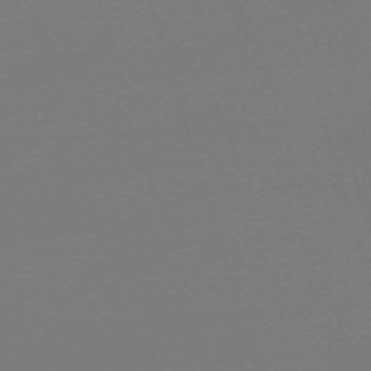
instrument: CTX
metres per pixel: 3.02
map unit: eHh
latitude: -63.1053
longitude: 52.3306
